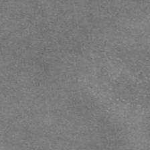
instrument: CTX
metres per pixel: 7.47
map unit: eAb
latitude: 47.4616
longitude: 125.1620
